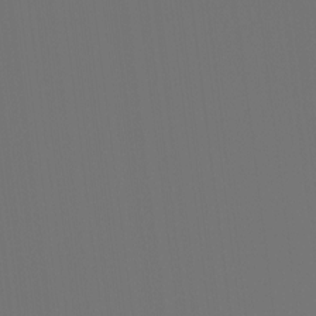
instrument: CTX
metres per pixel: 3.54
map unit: Hto
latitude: -7.8044
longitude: -51.2726
